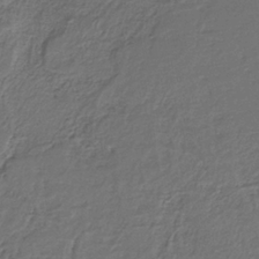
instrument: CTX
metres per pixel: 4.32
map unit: HNb
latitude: -35.9367
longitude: 58.6896
